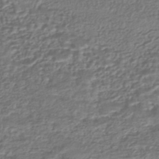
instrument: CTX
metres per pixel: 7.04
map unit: HNhu
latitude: -45.3321
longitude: 97.5210
